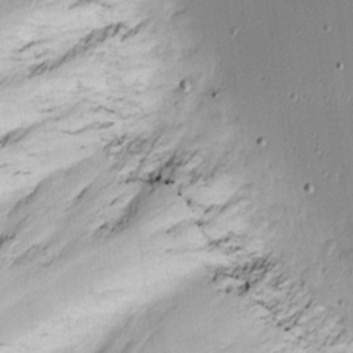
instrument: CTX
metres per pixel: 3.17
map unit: Hve
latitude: 13.6505
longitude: -90.5924
